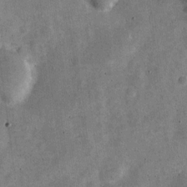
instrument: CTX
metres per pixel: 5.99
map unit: Nve
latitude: -25.7477
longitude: 105.7288
